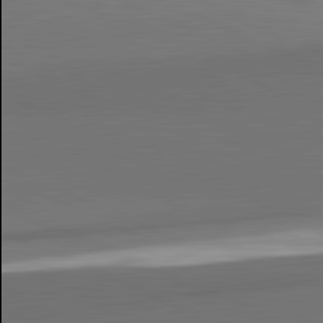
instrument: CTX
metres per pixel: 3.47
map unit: lApd
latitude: 81.9717
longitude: 154.0094
